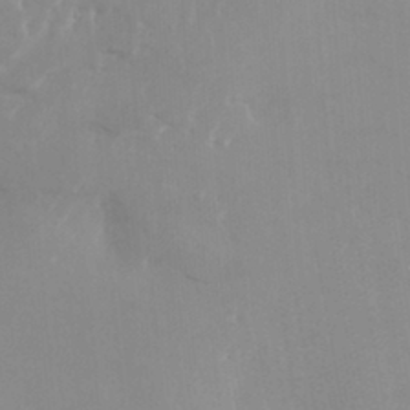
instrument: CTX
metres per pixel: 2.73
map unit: HNhu
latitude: 7.4048
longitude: -2.0633
